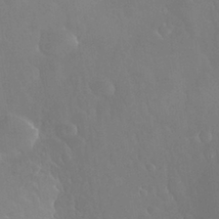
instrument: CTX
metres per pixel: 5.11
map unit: Nhu
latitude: 26.3467
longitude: -57.3103
